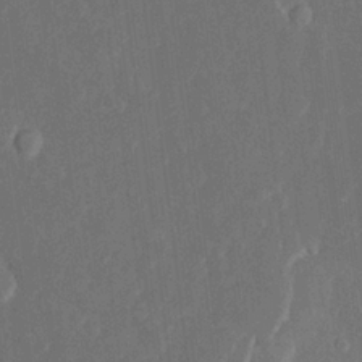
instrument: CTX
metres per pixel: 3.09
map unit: Htu
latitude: 1.3670
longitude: 147.1809
